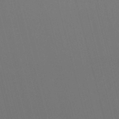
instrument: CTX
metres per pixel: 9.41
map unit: lHb
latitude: -48.0472
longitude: 61.1998
